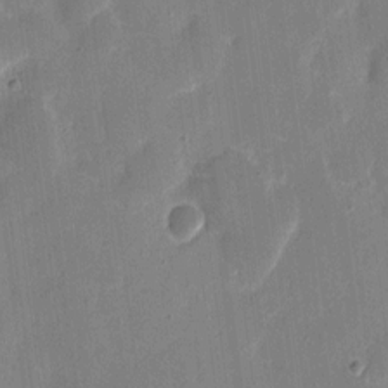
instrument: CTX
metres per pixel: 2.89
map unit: eHh
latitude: 8.6869
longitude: -68.7624
